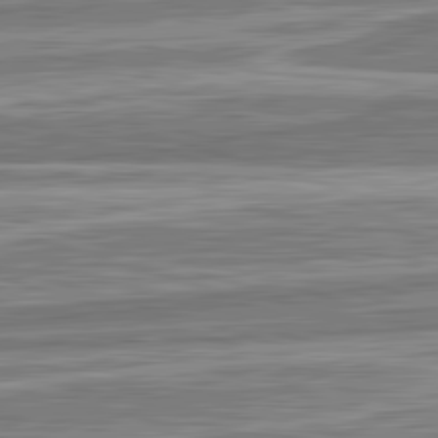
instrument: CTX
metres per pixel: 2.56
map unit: lApd
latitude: 82.8380
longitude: 166.6518
